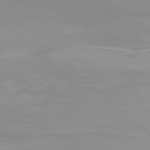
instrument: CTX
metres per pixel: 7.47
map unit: Hpe
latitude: 78.0444
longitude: -168.2523
